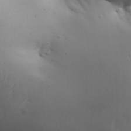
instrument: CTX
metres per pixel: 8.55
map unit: Aa
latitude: 32.3089
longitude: -143.7828
